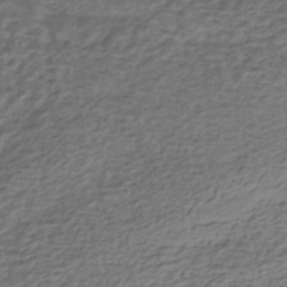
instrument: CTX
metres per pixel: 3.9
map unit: HNhu
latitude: -42.5384
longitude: 101.5210
